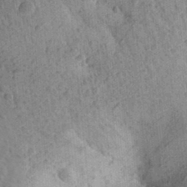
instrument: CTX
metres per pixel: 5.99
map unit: Aa
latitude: 27.5371
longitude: -149.1781
